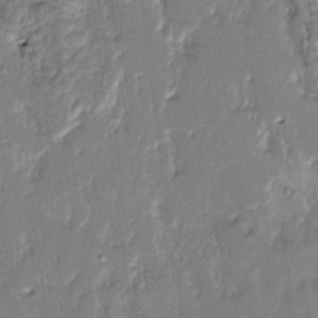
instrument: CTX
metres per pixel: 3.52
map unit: HNhu
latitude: 4.5168
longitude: 8.5385
